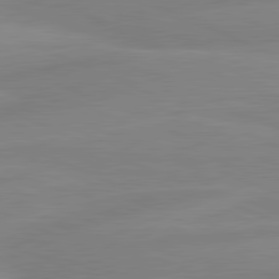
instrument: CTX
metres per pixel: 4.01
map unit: lApd
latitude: 81.5371
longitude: -173.8583
